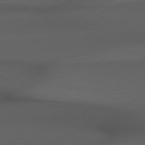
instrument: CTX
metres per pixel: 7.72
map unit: Hpe
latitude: 78.5168
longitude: -161.4993
